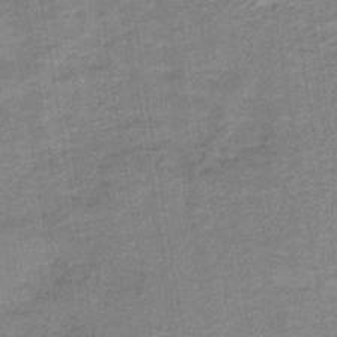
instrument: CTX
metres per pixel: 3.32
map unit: HNb
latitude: -38.5385
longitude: 50.5763
